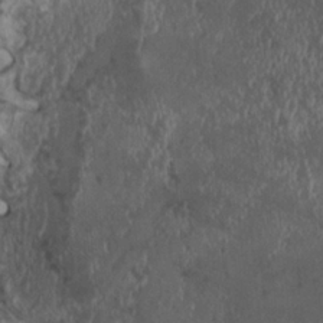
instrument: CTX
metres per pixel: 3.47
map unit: HNhu
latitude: 2.0255
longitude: 3.7666
